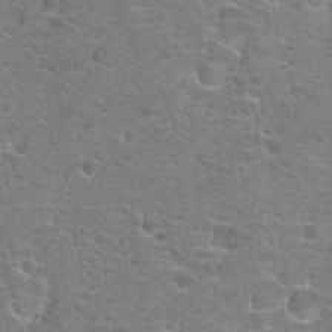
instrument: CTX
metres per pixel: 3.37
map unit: Hto
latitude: 18.6679
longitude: -41.6315
